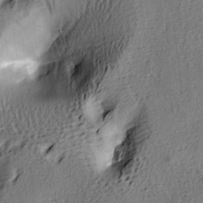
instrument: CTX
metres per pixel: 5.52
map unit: lAa
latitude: 4.9136
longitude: -113.2915
